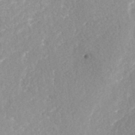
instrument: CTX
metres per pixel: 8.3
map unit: Nhe
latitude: -41.5021
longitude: -110.1956
